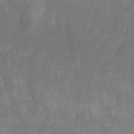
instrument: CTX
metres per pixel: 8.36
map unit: HNhu
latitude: -29.5399
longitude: 68.0850
